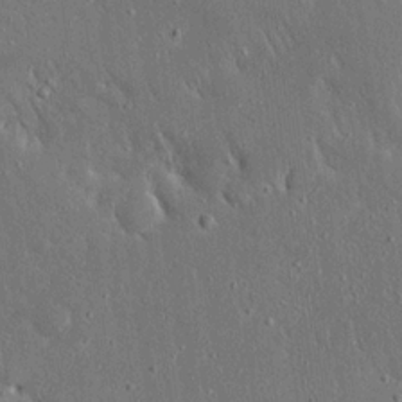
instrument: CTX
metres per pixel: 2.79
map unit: Ave
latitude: 17.4237
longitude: -140.1388
